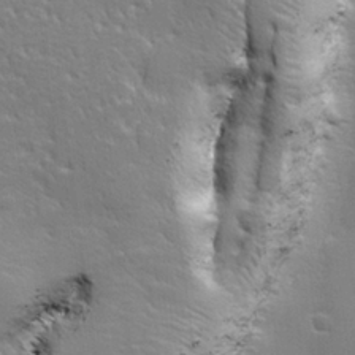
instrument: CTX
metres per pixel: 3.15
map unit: lHvf
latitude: 24.9324
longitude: 143.5777
